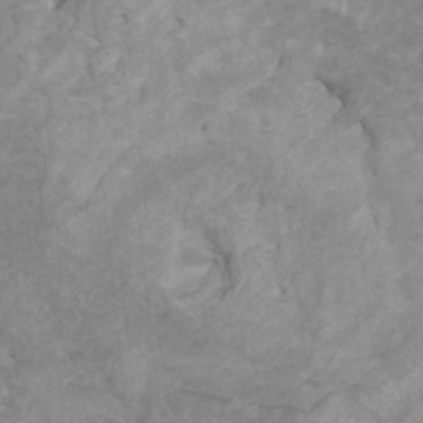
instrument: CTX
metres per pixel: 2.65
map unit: HNhu
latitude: 3.1970
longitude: -1.8583
